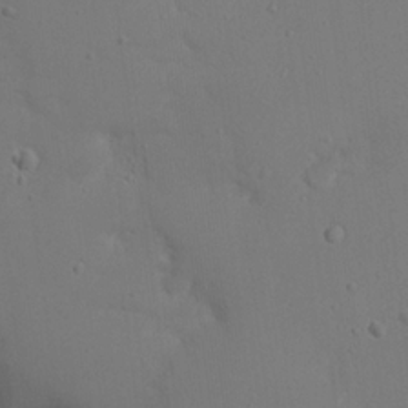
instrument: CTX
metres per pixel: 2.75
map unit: Nhu
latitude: 19.3103
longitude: -73.6694
